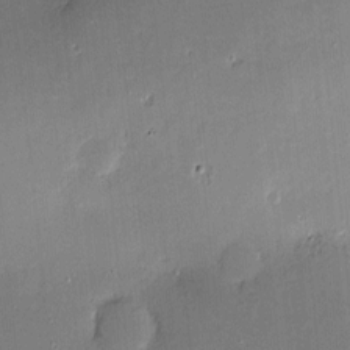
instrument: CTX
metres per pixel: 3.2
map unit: Hve
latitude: -9.0675
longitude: 175.4076
